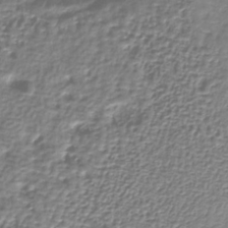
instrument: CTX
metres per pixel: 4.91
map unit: HNb
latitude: -36.0661
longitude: 58.1416
